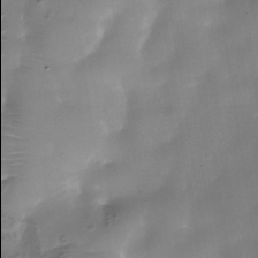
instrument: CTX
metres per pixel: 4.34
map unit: Nhe
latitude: -36.5007
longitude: -89.9906
